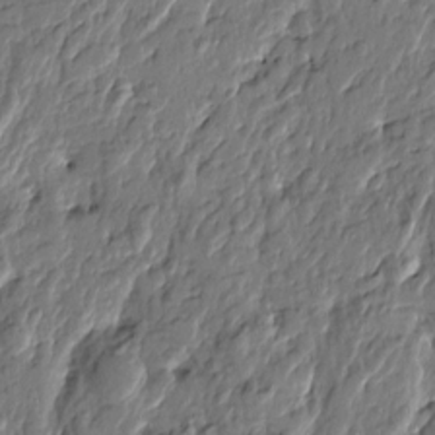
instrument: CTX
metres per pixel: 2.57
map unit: Htu
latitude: -5.1242
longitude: 178.9730
